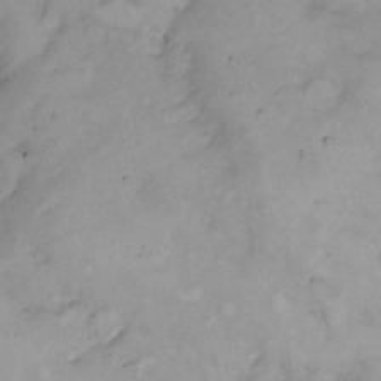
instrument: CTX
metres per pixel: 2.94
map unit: Nhe
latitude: -1.2943
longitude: -58.2900
